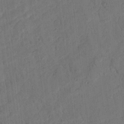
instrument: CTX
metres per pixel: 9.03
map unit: Nhu
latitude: 18.0822
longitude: -77.8772
